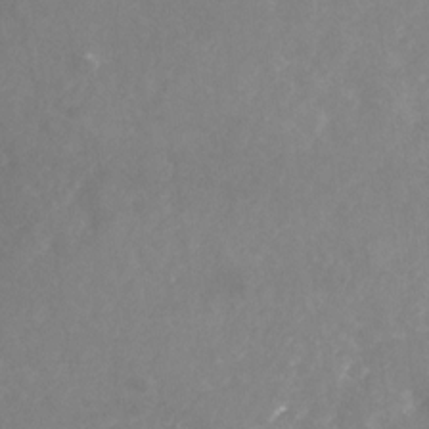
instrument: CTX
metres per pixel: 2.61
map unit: Nhu
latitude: -23.7100
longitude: -57.4048
